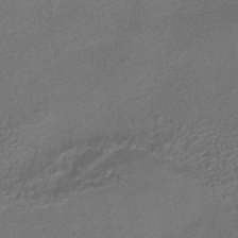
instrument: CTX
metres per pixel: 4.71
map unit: HNhu
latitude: -42.4440
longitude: 95.1809
